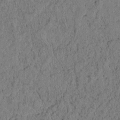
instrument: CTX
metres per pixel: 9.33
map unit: lAvf
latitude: 4.0255
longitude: 158.5951
